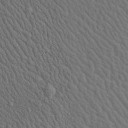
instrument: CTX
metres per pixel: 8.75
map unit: Aa
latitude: 23.0269
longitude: -138.7246
